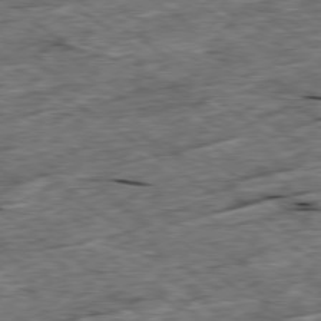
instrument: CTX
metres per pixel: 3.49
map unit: Ap
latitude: -79.5021
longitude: -85.6883
